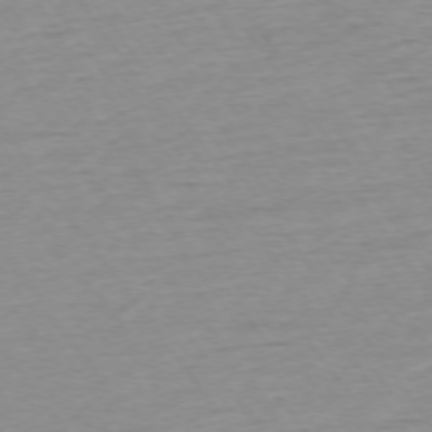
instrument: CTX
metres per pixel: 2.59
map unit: Ap
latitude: -74.5385
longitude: -83.5749
